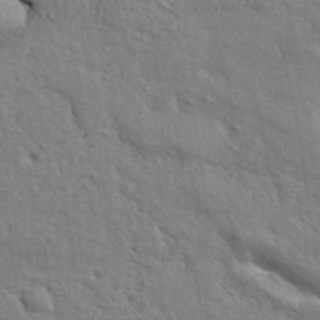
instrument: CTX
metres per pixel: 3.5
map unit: Aa
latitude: 33.1592
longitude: -135.6127
